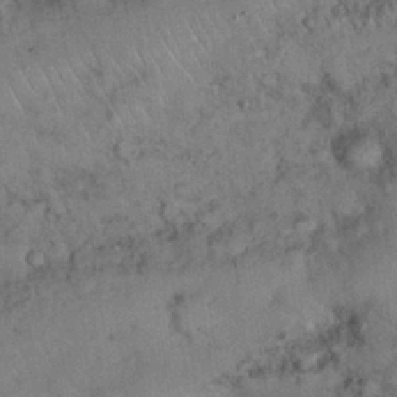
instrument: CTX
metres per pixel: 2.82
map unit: Nhu
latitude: 27.0270
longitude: -68.8380
